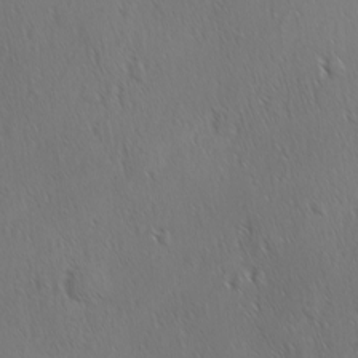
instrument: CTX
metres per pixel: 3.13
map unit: Ave
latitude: -8.3495
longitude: -121.3860
